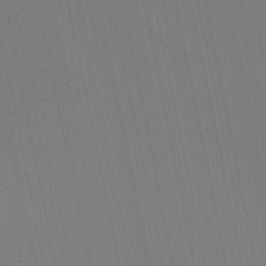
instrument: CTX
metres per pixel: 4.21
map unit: lHb
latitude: -48.2173
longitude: 74.9920
